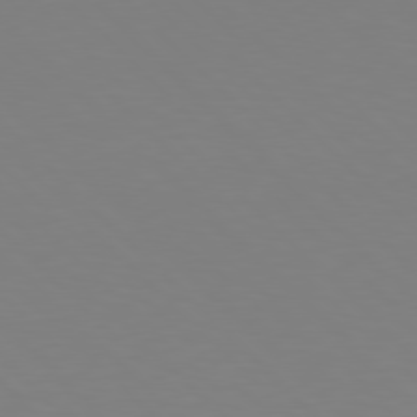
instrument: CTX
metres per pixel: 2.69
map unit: Hpe
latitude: 77.7071
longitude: -175.0459
